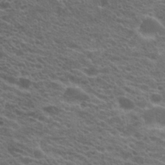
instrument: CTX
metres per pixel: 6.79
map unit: Hto
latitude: 20.9703
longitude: -38.6679
